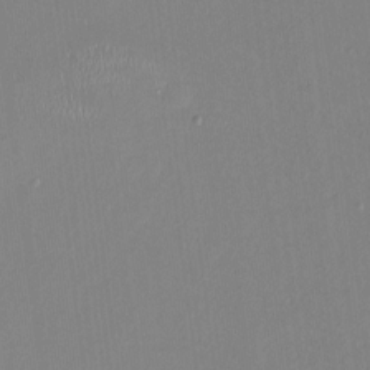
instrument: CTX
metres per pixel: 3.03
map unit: HNhu
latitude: 0.2522
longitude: -4.9514
